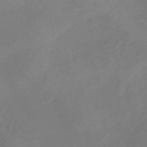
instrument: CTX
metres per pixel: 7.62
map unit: lHb
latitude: -39.5399
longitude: 74.8219
